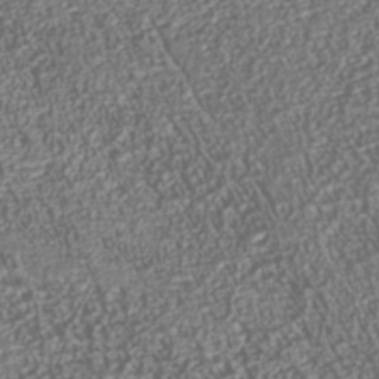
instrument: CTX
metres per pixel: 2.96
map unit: Nhe
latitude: -37.8044
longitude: -87.3481
